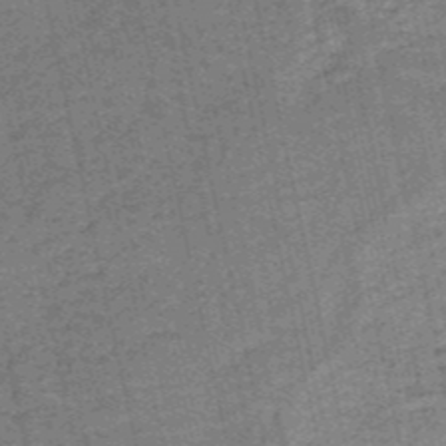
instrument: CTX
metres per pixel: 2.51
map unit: HNb
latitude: -52.8219
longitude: -51.4615
